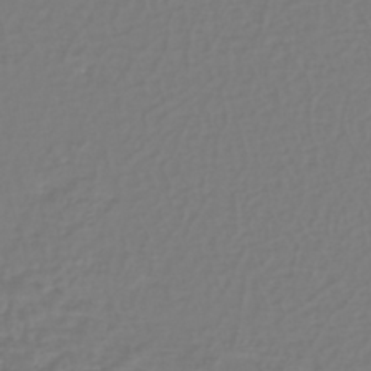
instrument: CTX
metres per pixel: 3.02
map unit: eHh
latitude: -42.1983
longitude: -33.3860
